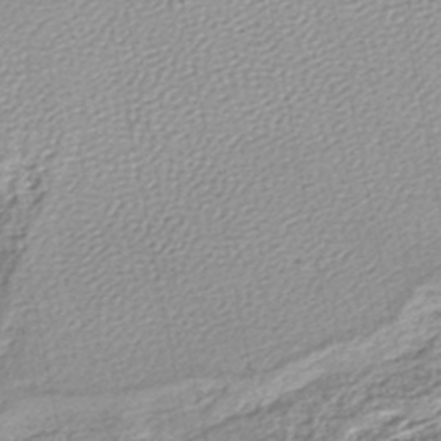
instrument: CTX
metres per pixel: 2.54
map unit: lHb
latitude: -45.0864
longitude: 75.1809
